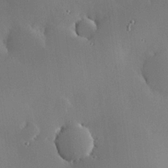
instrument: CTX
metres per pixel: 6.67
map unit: eHh
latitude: 23.8583
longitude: -91.2159
